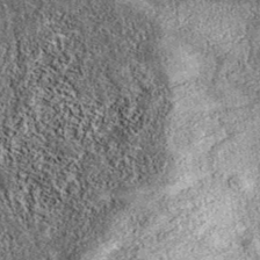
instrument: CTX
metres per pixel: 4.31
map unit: eAb
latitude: 37.6316
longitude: 106.2739
